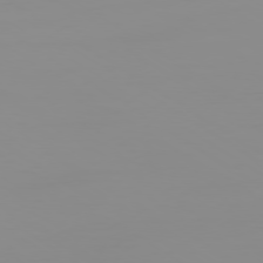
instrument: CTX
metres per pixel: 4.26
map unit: Ap
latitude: -79.5777
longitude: -93.8961
